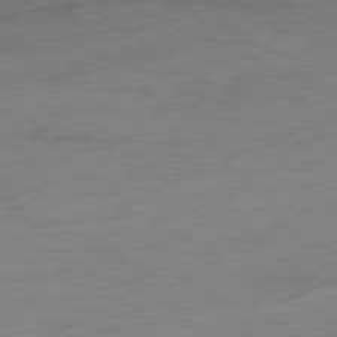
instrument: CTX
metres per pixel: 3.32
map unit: Ap
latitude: -80.3684
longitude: -92.0255
